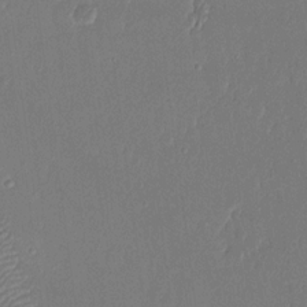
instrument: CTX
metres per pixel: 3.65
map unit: eHh
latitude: 15.1215
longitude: -70.1389
